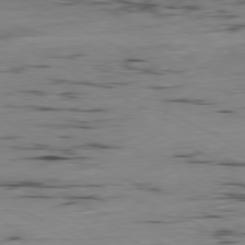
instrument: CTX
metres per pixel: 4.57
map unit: Ap
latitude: -80.6708
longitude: -92.1577
